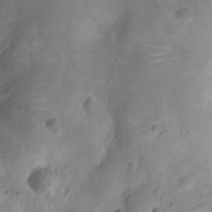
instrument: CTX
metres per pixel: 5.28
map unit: Ht
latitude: -9.6155
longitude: -22.6490
